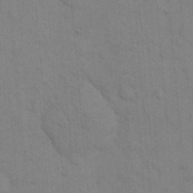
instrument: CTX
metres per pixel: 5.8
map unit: eHh
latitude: 18.5923
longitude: -63.8584
